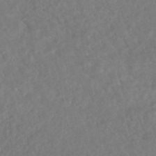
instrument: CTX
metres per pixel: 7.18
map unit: HNhu
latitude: -45.8045
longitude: 96.9920
